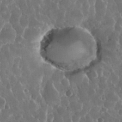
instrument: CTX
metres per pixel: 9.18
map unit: eHh
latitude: 34.2711
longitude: -57.8016
